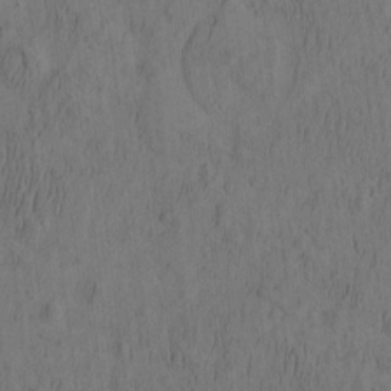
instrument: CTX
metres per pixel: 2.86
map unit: eHh
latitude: -2.6518
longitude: 17.3321
